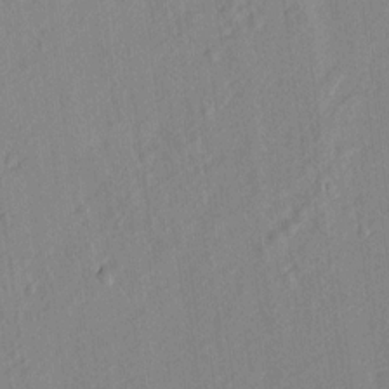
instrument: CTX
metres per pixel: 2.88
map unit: lAvf
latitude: 8.3090
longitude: 166.4251
